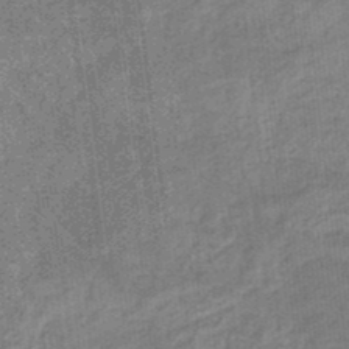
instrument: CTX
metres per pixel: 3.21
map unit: eHb
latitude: -35.9178
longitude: 79.4076
